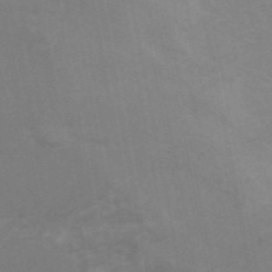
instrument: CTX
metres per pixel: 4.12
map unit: ANa
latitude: 46.7813
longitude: 25.8800
